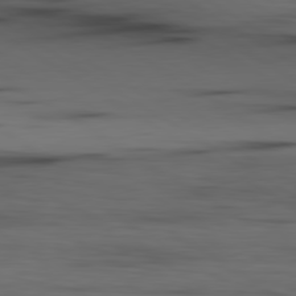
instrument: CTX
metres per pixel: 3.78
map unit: lApd
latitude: 79.8961
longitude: 160.5196
